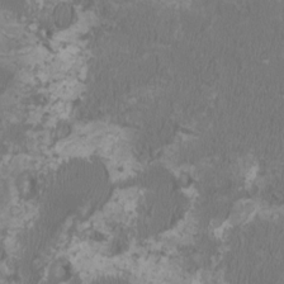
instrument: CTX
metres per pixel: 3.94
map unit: HNhu
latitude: 1.5938
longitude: -1.9717
